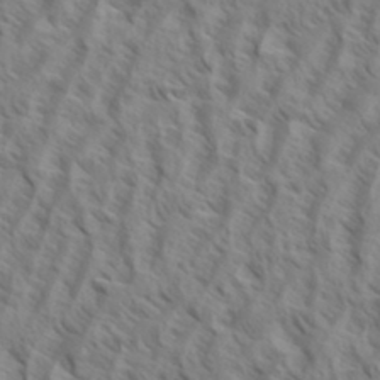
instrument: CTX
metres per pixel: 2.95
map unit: eHh
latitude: 34.5734
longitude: -138.8191
